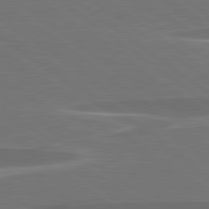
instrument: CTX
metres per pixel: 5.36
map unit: lApd
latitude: 79.3293
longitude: -94.3279
